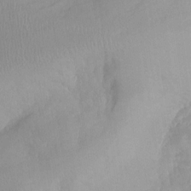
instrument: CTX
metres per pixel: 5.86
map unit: Aa
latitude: -13.3132
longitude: -59.3671
